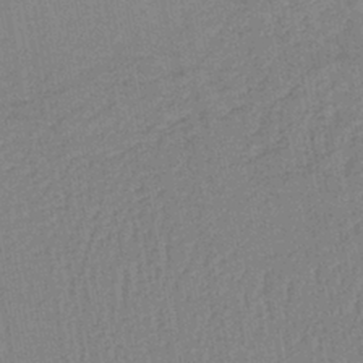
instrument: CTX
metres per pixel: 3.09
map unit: lHb
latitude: -40.7652
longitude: 60.9542
